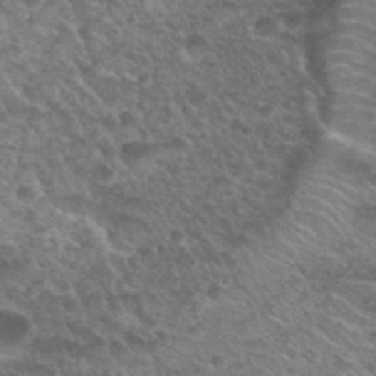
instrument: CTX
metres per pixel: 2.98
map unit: Hto
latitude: 32.8380
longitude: -48.8569
